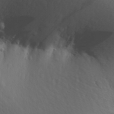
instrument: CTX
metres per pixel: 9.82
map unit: Aa
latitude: 30.5168
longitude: -146.0633
